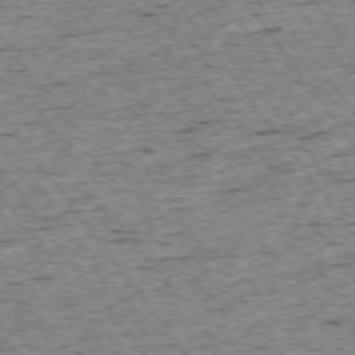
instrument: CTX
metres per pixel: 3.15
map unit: Ap
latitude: -74.2362
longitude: -87.4426
